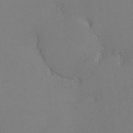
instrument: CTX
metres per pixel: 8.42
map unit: lHvf
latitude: -12.8597
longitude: -101.8583
